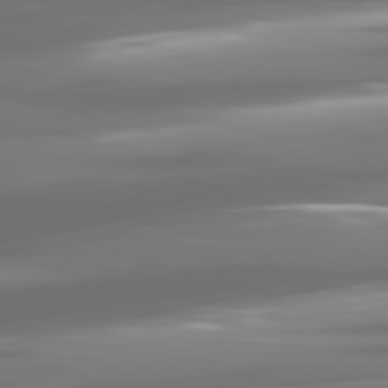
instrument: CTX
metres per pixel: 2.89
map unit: lApd
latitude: 80.9514
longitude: -139.1781
